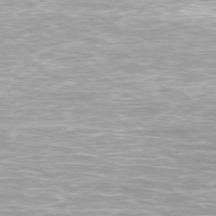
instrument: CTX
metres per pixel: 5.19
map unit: Ap
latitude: -79.5210
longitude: -66.7813
